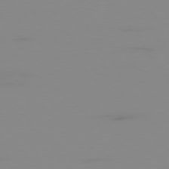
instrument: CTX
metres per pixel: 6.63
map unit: Ap
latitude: -79.2376
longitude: -94.4979
